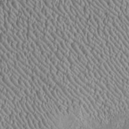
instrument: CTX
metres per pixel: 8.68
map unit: Htu
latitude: -6.6896
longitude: 157.1998
